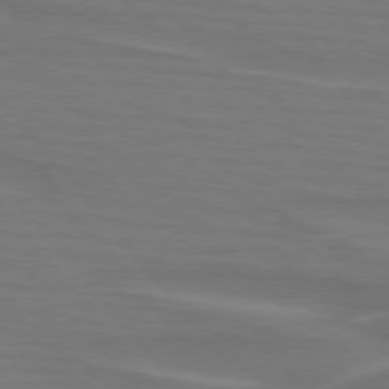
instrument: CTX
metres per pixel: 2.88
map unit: lApd
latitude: 75.3671
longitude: -80.7624
